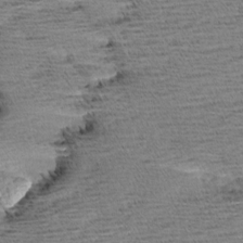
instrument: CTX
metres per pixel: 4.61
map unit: Aa
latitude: 7.2348
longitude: -137.3860
